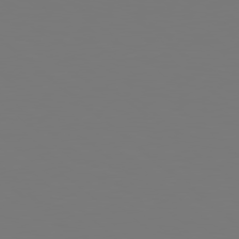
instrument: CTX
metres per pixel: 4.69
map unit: Hpe
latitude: 78.5924
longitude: -163.4238
